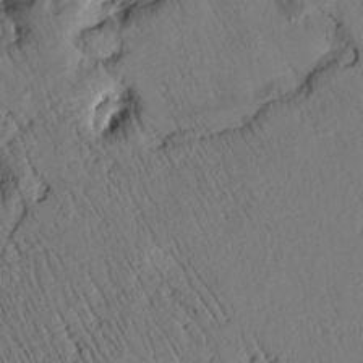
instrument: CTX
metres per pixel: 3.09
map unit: Htu
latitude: 3.0836
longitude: 178.7463
